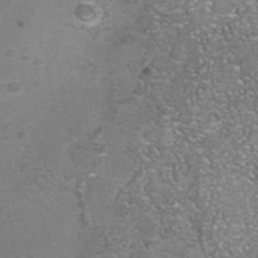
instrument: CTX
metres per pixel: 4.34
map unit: Nhu
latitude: -41.5588
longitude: -84.8191
